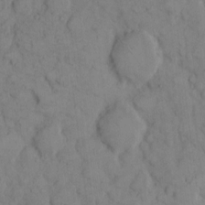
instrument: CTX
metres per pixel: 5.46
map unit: eHh
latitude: 8.3090
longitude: -64.6113
